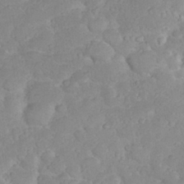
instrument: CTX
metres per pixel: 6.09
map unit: eHh
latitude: 32.0633
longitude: -59.9906
